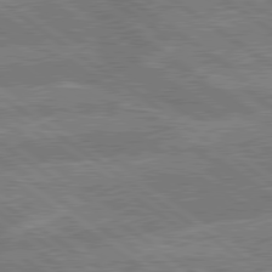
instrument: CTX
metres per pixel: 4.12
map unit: lApd
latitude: 79.4994
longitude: -161.1403
